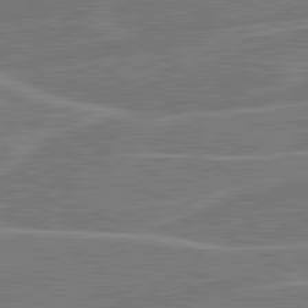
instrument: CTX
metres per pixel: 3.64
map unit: lApd
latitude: 81.1403
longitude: 122.5196
